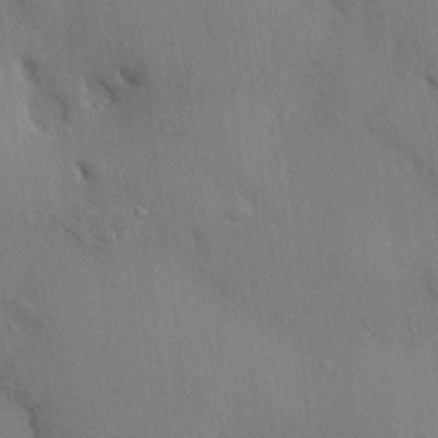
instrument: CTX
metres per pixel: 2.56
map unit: HNhu
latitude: 13.6316
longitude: 10.1606
